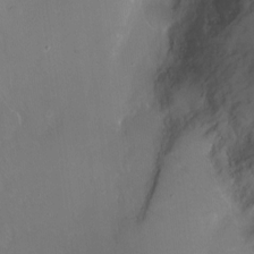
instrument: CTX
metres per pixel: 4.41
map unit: Ht
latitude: -15.5588
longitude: -41.0080
